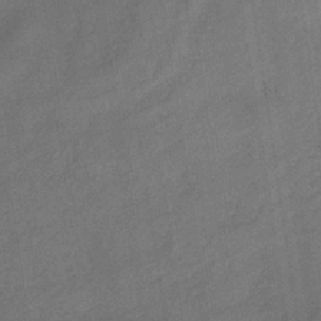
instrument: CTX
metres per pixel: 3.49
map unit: lHb
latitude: -34.3117
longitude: 65.7856
